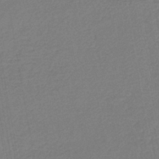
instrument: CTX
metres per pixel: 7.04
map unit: lHb
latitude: -44.7274
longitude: 60.9353
